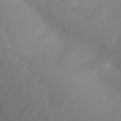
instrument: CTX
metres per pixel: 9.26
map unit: Ht
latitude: -0.0472
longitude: -46.4034
